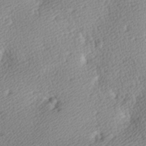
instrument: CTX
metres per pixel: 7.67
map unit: lAa
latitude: -10.1606
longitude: -124.8191
